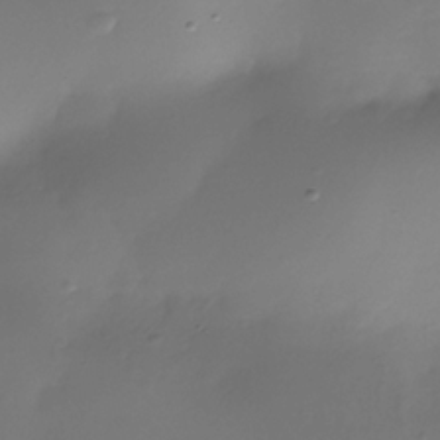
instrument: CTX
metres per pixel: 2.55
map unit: Nhe
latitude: -35.9367
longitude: -117.4238
